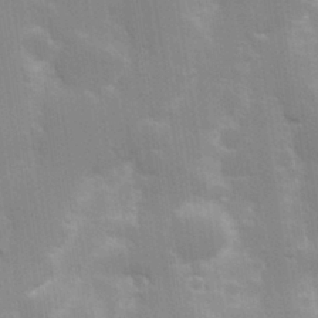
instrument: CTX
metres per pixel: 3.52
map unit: Hve
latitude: 30.8380
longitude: 149.8990
